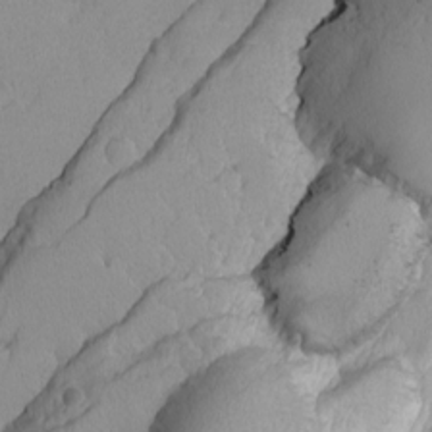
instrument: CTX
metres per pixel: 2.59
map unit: Ave
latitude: -9.3887
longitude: -116.7246
